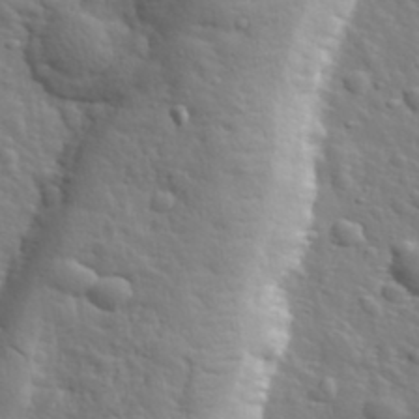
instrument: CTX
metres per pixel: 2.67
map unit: lHvf
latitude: 34.3089
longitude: -82.0444
